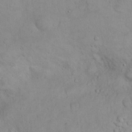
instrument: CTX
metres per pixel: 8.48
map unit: eHh
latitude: 22.5735
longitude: -58.8380
